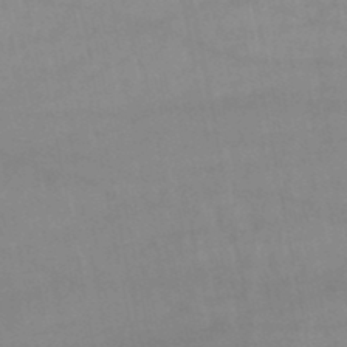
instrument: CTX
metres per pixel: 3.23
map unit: lHb
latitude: -48.0850
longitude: 75.5966
